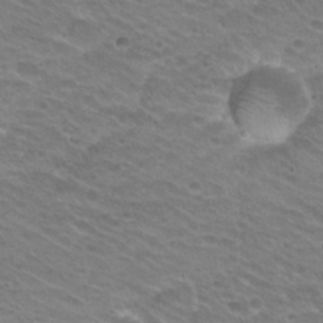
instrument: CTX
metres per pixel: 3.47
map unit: Hto
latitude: 25.1025
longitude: -30.2712
